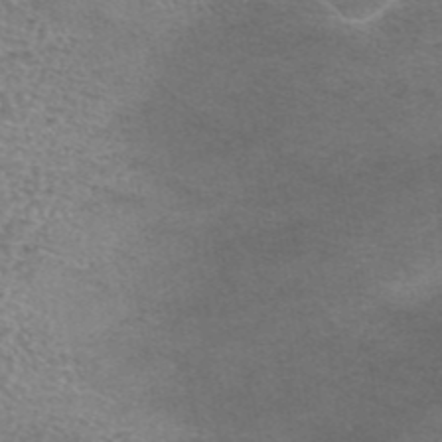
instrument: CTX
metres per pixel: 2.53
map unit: eAb
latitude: 44.2333
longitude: 104.1794
